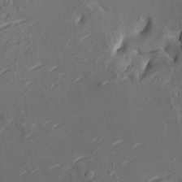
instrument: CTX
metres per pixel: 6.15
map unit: HNhu
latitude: 10.3845
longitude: 23.8045
